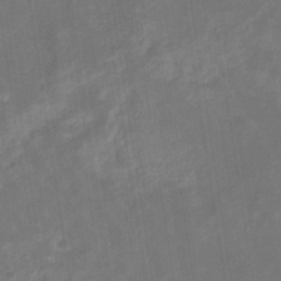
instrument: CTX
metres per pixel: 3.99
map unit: eHb
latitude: -33.2565
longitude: 73.1431
